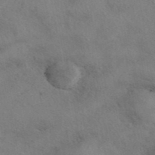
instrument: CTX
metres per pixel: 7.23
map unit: eAb
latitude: 41.5371
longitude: 108.1417
